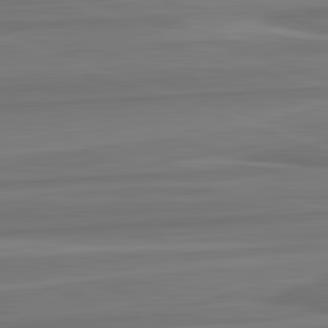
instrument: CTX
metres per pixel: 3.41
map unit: lApd
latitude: 82.7813
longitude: 169.4832
